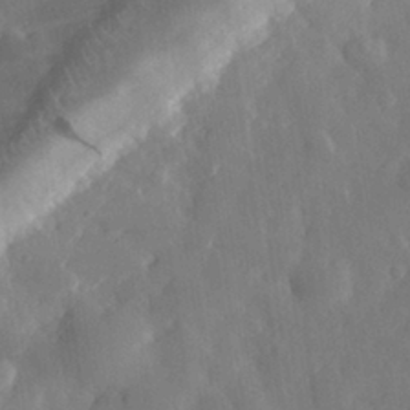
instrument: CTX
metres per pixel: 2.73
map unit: eHh
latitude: 29.7638
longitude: -78.1389
